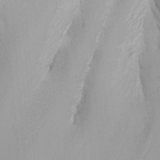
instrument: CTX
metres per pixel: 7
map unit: Nhu
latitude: -7.1242
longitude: -78.6302
